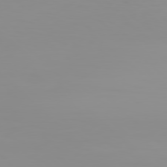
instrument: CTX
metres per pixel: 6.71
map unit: Hpe
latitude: 78.1389
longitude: -144.4034
